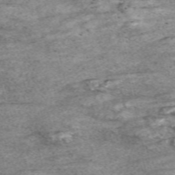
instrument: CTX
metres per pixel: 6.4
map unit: Nve
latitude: -58.6140
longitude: 65.6722
